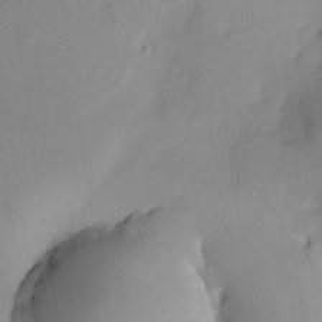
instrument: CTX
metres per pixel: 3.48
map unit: HNhu
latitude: 6.6301
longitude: 13.7478
